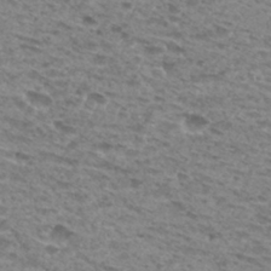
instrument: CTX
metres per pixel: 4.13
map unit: Hto
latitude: 31.5749
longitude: -48.2145
